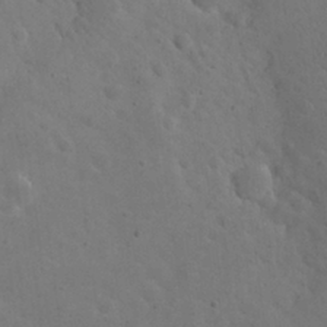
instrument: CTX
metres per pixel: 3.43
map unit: eHh
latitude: 24.6112
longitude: -67.1025
